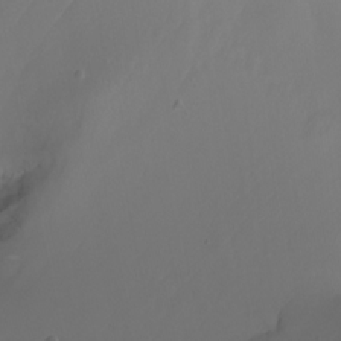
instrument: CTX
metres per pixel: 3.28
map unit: Nhu
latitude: -7.7288
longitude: -76.9136
